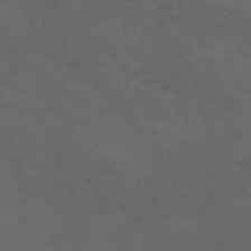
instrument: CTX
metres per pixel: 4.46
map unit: HNb
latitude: -55.9367
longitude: -45.3859
